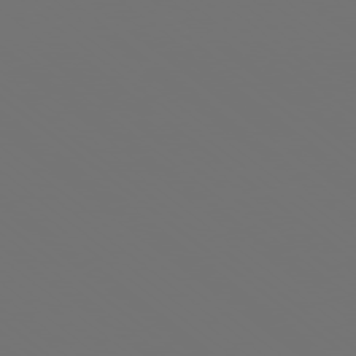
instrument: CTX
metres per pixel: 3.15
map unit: Ap
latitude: -78.8219
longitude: -60.5357
